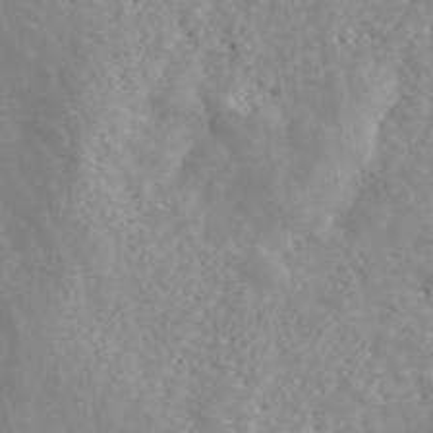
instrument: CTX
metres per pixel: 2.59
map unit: ANa
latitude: 45.5560
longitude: 26.5195
